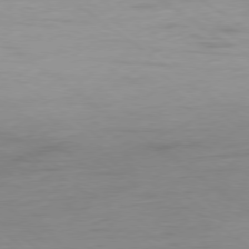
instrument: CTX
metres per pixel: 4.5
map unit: Hpe
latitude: -78.7274
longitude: -22.5924
